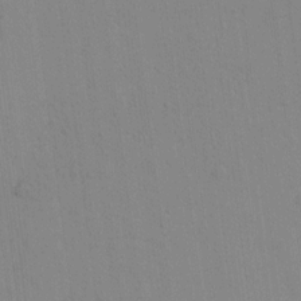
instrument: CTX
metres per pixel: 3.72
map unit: lAvf
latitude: 8.7057
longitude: 167.4832
